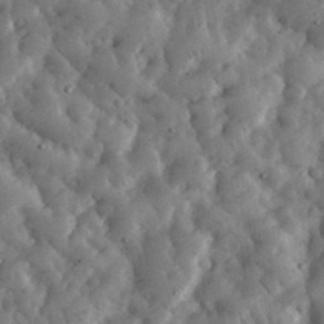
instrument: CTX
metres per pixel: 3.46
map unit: eHh
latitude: 34.7624
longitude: -68.8191
